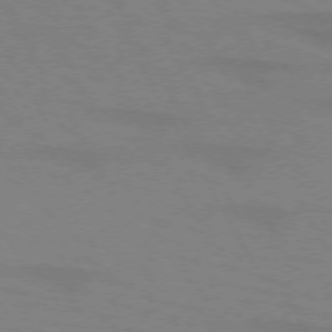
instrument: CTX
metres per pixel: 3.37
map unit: lApd
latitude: 72.1578
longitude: -57.0080
